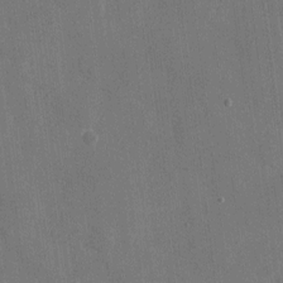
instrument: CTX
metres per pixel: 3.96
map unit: eHh
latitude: 8.3845
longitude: -68.1956
